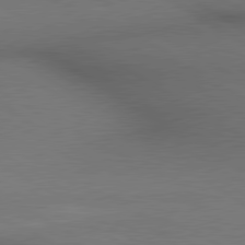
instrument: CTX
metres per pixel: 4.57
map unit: lApd
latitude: 80.3278
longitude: 136.5951
